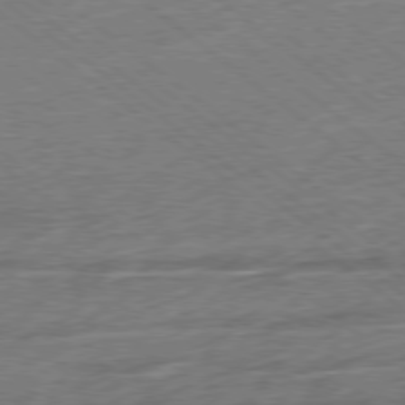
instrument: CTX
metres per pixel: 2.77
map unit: Hpe
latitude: -79.0675
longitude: -15.8017
